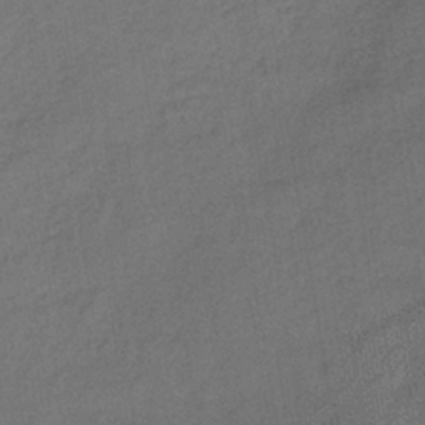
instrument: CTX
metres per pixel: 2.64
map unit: lHb
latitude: -35.8422
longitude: 62.6707
